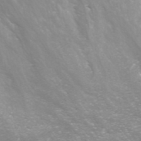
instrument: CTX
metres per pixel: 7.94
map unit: ANa
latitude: 42.4790
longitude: 24.4440
